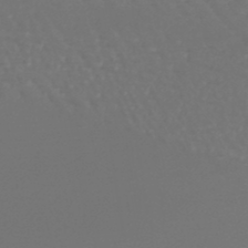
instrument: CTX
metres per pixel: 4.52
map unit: lHb
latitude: -46.1039
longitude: 76.5763
